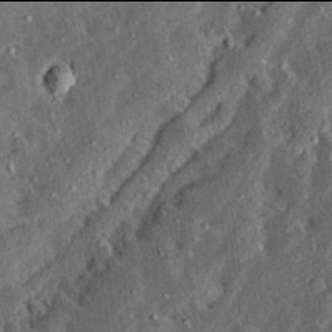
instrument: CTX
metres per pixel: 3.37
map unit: Ave
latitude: 13.9906
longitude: -137.4049
